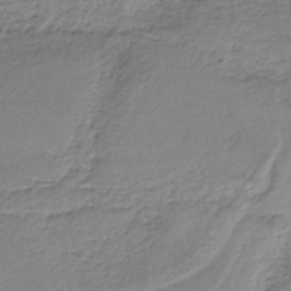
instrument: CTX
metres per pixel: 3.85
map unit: HNb
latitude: -36.8786
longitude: 57.1998
